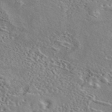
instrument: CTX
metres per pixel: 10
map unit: eAb
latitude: 43.2726
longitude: 114.2550
